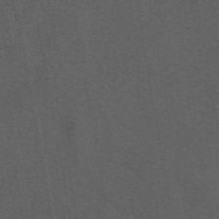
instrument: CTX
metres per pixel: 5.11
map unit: eAb
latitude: 43.8017
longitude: 106.0661
